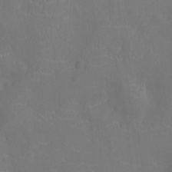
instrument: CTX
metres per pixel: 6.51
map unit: Ht
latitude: -9.8989
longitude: -21.5938
